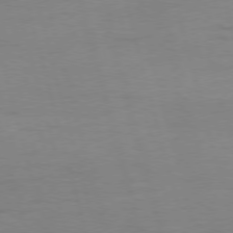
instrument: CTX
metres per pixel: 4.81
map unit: Ap
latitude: -76.0094
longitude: -73.8206
